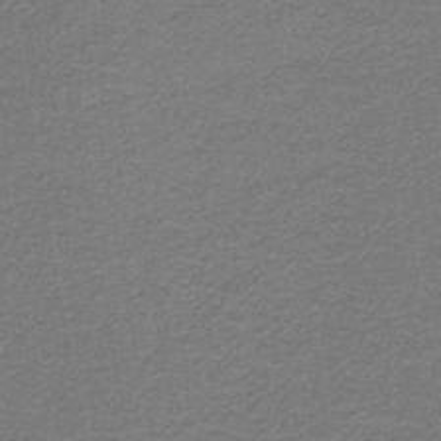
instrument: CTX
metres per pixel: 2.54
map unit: HNb
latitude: -44.7841
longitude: 52.6140
